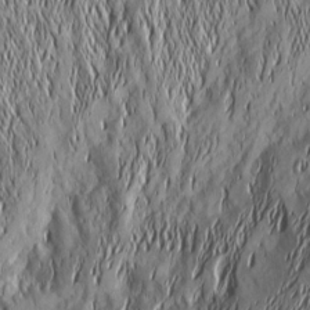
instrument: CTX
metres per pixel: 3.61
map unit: Nhu
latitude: -5.5021
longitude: -150.4223
